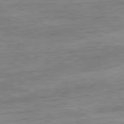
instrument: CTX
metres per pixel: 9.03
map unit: Ap
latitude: -81.3699
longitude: -88.8947
